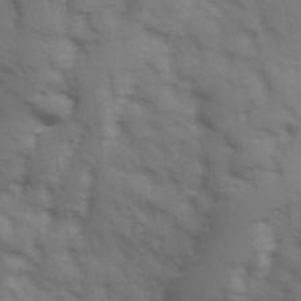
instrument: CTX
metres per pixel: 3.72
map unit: Hve
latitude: 32.7435
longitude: 150.4251
